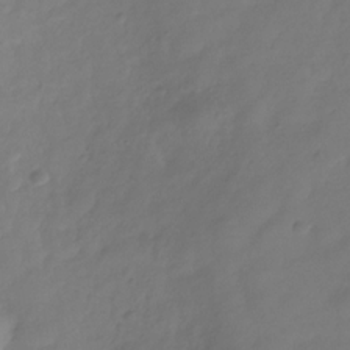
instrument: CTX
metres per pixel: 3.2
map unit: Hve
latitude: -31.8989
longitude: 92.3684
